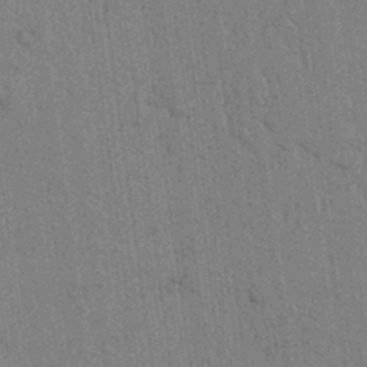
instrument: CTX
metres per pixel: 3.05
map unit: lAvf
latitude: 7.3104
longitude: 164.3496
